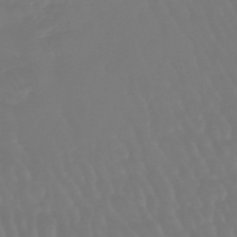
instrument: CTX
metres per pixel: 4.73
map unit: eHb
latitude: -46.7085
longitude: 79.4265
